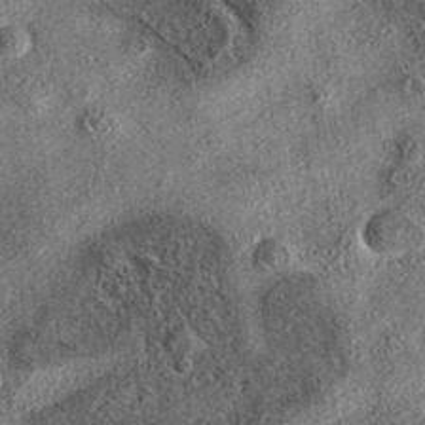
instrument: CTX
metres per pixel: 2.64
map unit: eAb
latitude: 37.1025
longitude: 107.1431
